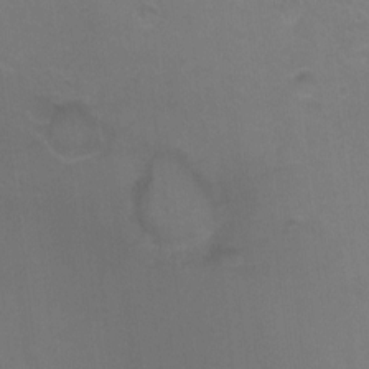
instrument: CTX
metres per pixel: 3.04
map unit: Ht
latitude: -9.5021
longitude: -36.8002
